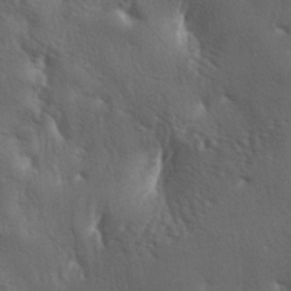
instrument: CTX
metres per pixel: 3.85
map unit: lAa
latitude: -6.5762
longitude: -125.2348
